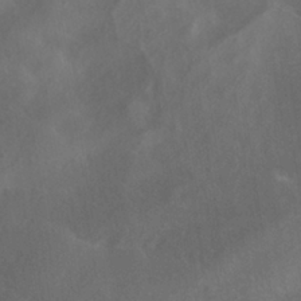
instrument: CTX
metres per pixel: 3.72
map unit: ANa
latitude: -37.4832
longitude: 95.3887
